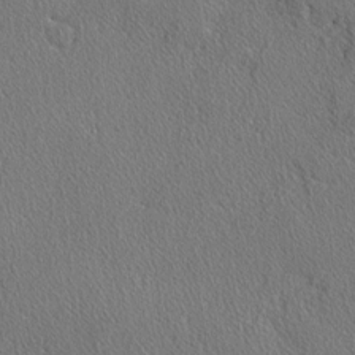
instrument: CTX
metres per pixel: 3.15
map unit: lAvf
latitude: -3.7099
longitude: -108.6679
